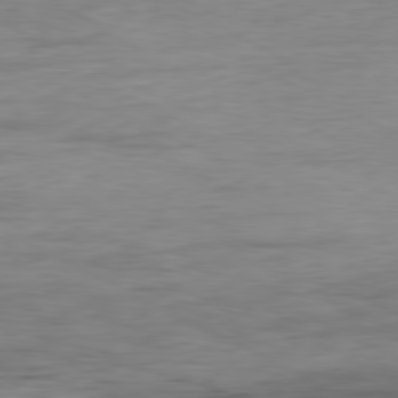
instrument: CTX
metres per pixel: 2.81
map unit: Ap
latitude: -80.9353
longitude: -95.3482
